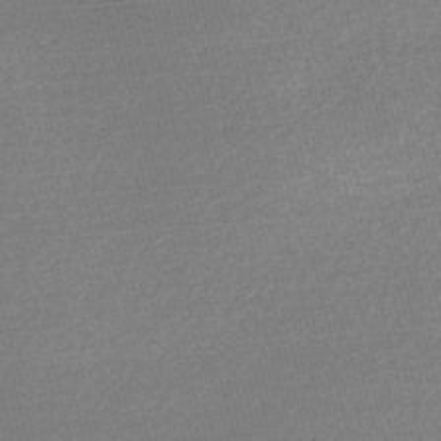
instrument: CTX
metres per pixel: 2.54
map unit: Nve
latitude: -56.8219
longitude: 61.6155
